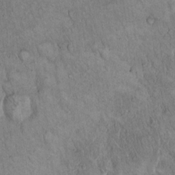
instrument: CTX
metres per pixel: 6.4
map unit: Hto
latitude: 15.3293
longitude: -57.2725
